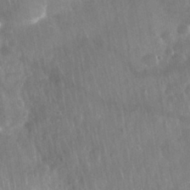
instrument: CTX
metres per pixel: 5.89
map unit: Nhu
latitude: 27.9906
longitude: -64.0633
